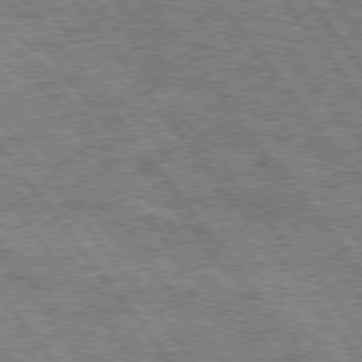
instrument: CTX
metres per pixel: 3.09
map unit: Hpe
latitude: 75.7828
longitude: -149.2348
